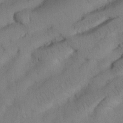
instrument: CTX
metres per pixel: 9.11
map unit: Nhu
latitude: 26.7813
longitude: -71.5749
